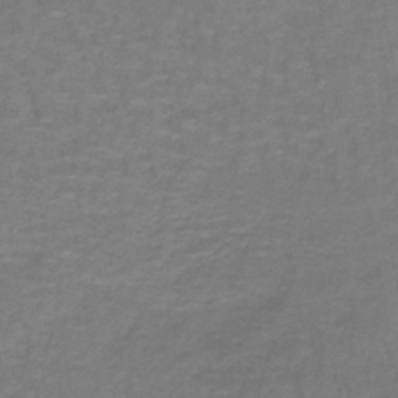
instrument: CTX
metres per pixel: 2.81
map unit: lHb
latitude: -42.4628
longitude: 56.6896
